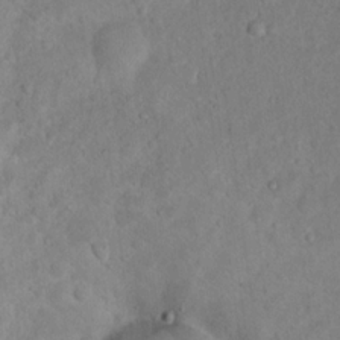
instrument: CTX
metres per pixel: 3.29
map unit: Hto
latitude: 17.0458
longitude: -37.6316
